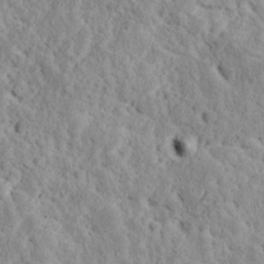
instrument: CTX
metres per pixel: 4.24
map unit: Ave
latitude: 17.9339
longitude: -135.2537
